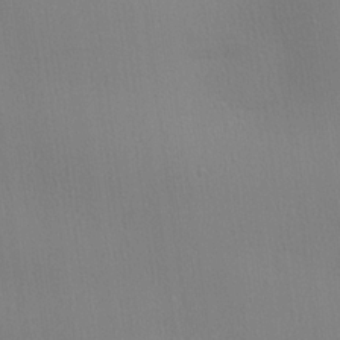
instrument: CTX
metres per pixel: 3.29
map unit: lHvf
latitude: 21.6505
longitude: 141.2376
